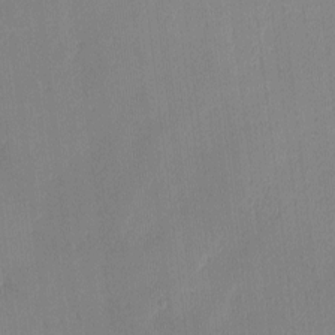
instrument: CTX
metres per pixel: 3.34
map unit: Ave
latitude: 3.4426
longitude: -113.7072
